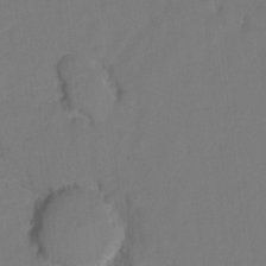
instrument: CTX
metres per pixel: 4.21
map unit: Hto
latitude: 6.1767
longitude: -31.2726
